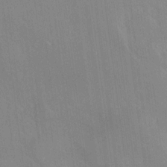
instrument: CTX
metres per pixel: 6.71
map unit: Ave
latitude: 19.0080
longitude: -136.4412
